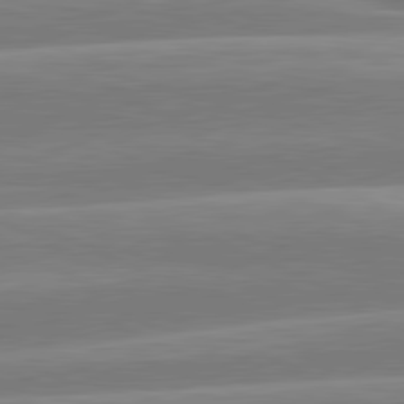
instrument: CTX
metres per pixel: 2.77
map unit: lApd
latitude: 81.4048
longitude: -135.3670
